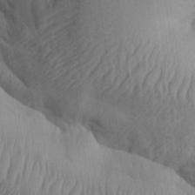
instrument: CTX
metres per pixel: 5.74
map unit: Aa
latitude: 22.8002
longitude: -137.4238
